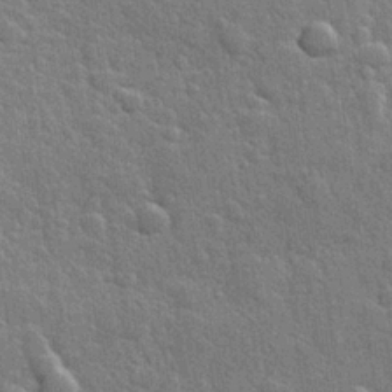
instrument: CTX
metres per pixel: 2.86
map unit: Hve
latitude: 25.1592
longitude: 149.4266
